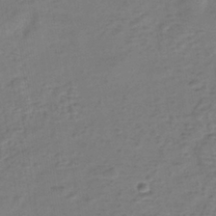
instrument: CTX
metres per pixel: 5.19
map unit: eHh
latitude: -39.5210
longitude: -28.2144
